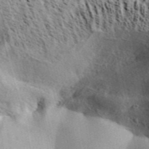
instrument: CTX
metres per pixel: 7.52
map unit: Aa
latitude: 32.4790
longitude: -137.3104
